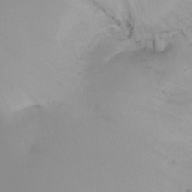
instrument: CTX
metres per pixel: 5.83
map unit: Ht
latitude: -15.6344
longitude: -48.8758
